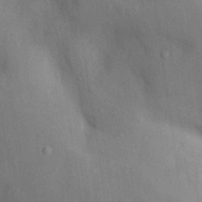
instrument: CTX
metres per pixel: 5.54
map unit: Nhu
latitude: 11.5182
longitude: -28.2333
